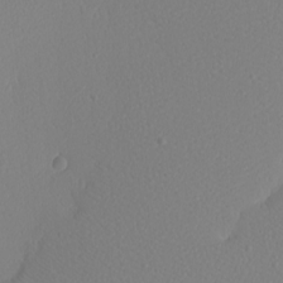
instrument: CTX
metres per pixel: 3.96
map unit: eHh
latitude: -7.8422
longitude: -70.9325
